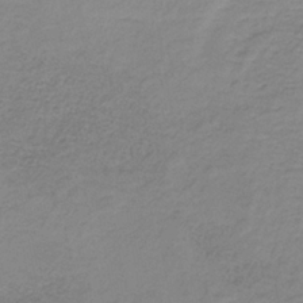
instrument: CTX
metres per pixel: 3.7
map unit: HNb
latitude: -34.9731
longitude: 52.3873
